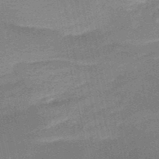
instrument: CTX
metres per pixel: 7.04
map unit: HNb
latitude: -50.5007
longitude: -41.3481
